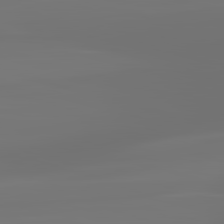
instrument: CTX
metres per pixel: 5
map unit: lApd
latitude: 83.2914
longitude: -130.7058
